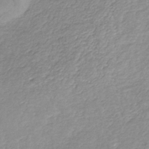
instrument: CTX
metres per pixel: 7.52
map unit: HNb
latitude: -35.1809
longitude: 52.2361
